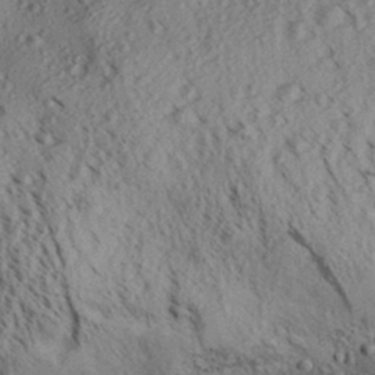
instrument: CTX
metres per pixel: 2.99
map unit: Aa
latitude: 30.8947
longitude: -137.5749
